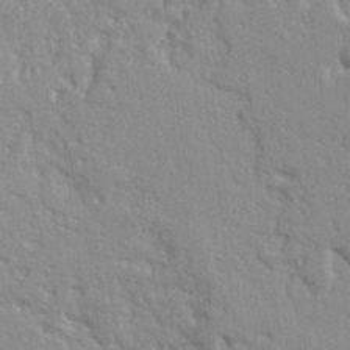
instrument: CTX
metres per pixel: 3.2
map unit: Ht
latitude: 9.8395
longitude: -77.2537
